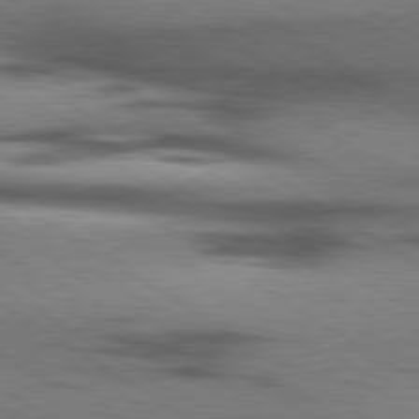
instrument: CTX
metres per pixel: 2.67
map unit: lApd
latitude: 79.7072
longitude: 167.9556
